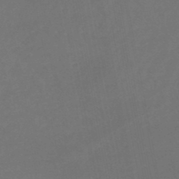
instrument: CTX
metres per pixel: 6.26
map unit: lHb
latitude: -47.7477
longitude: 75.1054
